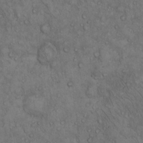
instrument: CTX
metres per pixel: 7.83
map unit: Hto
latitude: 15.7828
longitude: -56.6301
